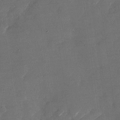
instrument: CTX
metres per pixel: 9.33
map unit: Nhu
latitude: -27.9745
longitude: -72.9703
